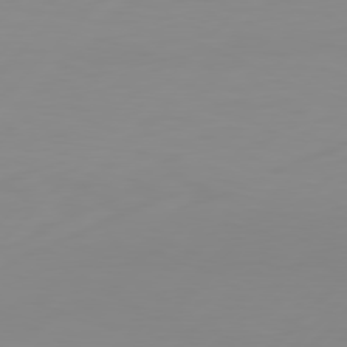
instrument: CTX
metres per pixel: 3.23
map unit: Hpe
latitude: 77.9528
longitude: -139.3293
